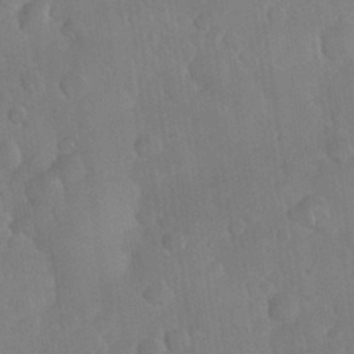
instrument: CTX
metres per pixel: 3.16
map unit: Nhu
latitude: 27.3671
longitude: -65.6505
